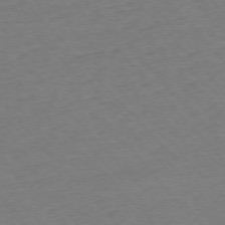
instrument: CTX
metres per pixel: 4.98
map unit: Ap
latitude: -76.3495
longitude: -80.6679
